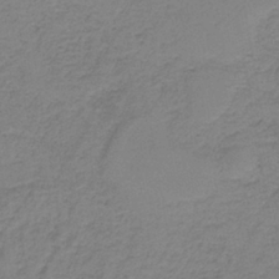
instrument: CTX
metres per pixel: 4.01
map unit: eAb
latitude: -35.7667
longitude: 52.6896
